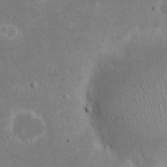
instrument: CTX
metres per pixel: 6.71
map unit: eHh
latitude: 18.3278
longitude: -72.2334
